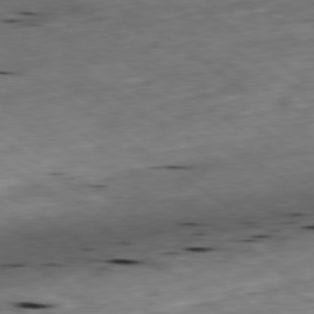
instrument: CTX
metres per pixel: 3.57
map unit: Ap
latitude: -79.5021
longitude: -91.6883
